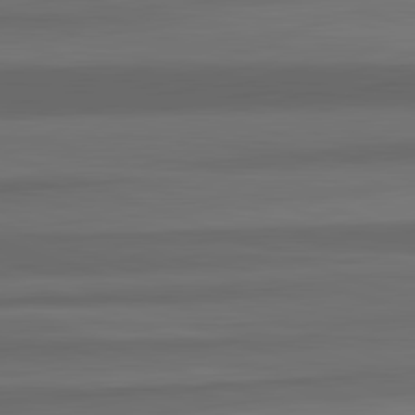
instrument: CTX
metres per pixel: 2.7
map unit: lApd
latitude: 82.7624
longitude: 176.9164
